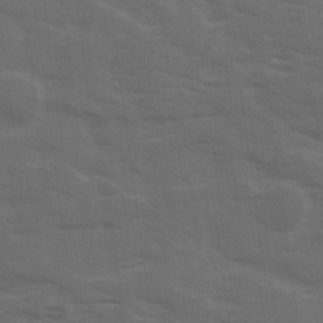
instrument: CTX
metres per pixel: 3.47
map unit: Ave
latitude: 18.7624
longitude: -130.6869
